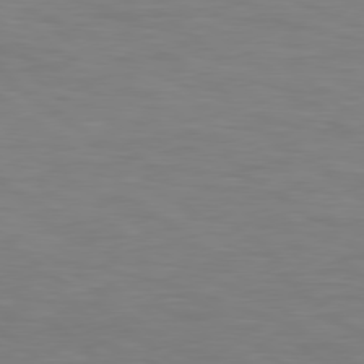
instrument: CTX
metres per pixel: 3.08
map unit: Hpe
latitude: 78.3279
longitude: 175.6343
